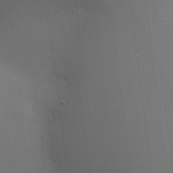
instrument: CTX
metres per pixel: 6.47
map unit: HNhu
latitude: 13.3671
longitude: 11.6344
